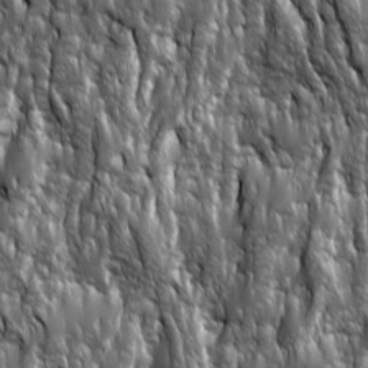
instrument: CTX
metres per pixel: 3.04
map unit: Ave
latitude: 15.8962
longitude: -133.7450
